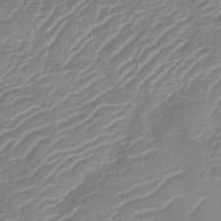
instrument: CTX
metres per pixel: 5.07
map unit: lHb
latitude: -40.5763
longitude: 77.1242
